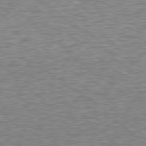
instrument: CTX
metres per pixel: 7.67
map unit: Hpe
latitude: 78.5357
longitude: -123.0647
